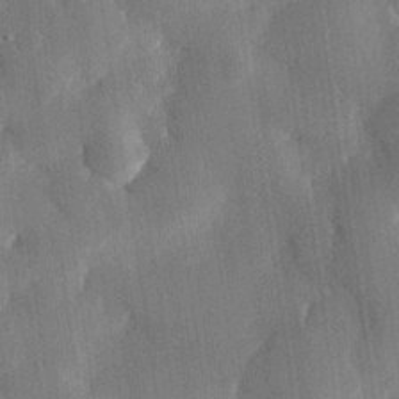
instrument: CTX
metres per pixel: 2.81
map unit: eHh
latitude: 29.9717
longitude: -80.1200
